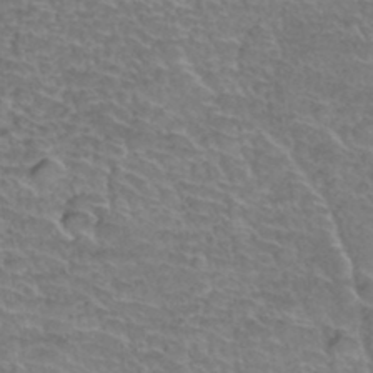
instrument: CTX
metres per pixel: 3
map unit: Hto
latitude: 34.9324
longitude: -44.4601
